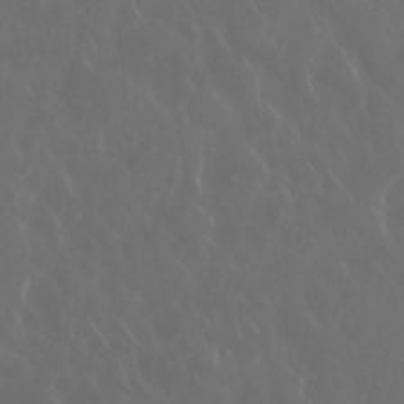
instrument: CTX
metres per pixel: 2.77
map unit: Nhu
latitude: 30.3090
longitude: -59.1214
